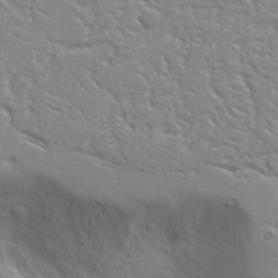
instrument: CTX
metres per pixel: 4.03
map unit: Ave
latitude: 13.2537
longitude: -139.2159
